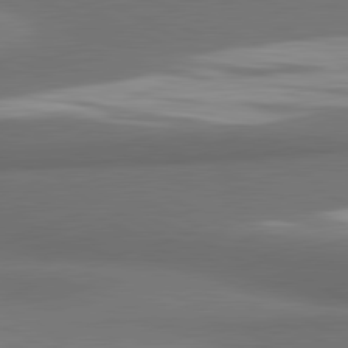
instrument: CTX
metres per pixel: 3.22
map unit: lApd
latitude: 81.4615
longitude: 174.1983
